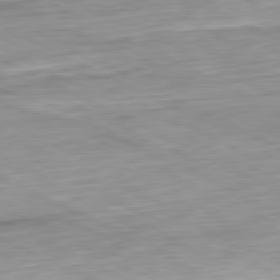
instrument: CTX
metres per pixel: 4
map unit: Ap
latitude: -80.9731
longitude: -69.7450
